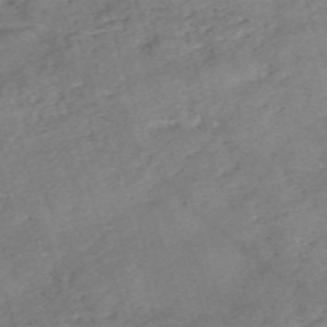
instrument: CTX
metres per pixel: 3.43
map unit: eHh
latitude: -55.1242
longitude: -90.8569
